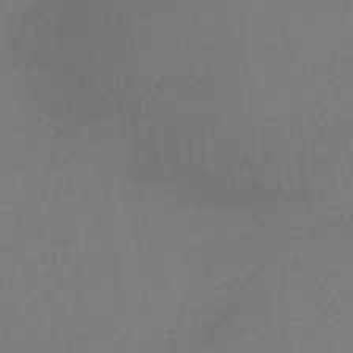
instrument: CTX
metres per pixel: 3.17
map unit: lHb
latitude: -35.0108
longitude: 68.3873
